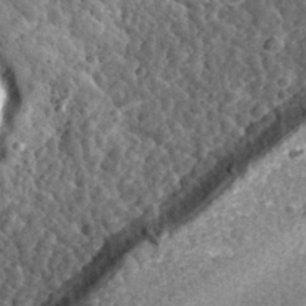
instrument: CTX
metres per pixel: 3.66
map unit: eHh
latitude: 34.5734
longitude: -79.4238
